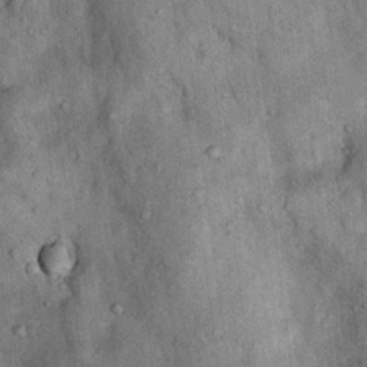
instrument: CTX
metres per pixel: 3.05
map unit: Nhu
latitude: 7.5371
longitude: -23.9528
